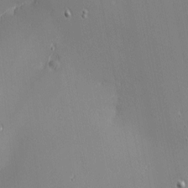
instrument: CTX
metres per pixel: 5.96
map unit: eHh
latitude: -2.9919
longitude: -81.3671
